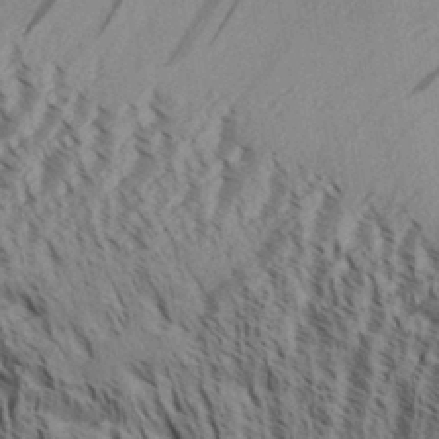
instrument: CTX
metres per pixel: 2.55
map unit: Aa
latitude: 32.0822
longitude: -136.6113
